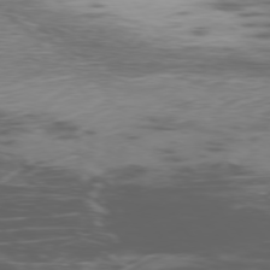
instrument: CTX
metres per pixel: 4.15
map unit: Ap
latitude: -76.8975
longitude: -68.7624
